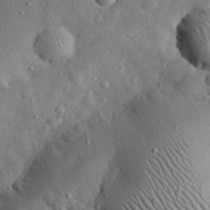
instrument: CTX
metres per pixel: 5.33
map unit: eHh
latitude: 30.7436
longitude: -73.4238
